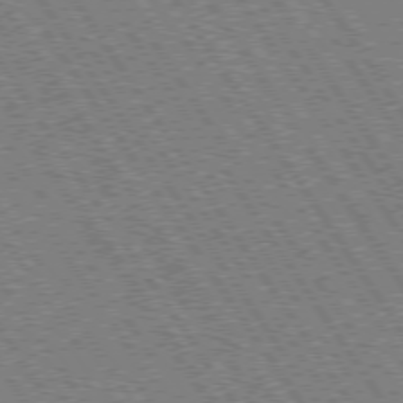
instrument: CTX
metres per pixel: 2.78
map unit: Hpe
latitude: 73.9906
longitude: -141.3481
